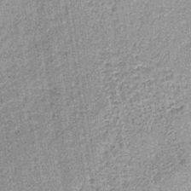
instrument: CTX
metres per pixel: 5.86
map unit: lHb
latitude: -36.8597
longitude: 64.0094
